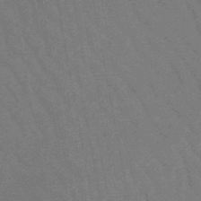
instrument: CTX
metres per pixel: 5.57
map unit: lHb
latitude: -48.5952
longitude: 82.6707
